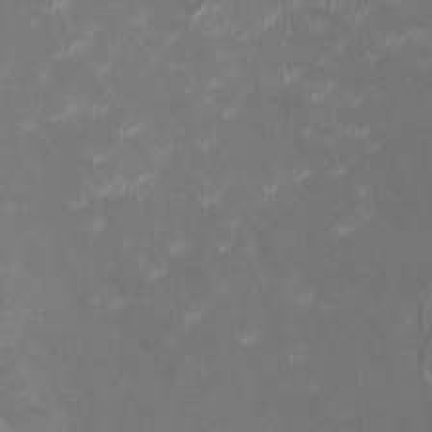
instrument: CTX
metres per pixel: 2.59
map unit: HNhu
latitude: -0.5196
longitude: -3.4048
